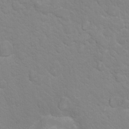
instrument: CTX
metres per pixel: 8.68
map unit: Nhu
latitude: 16.8380
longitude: -33.2159
